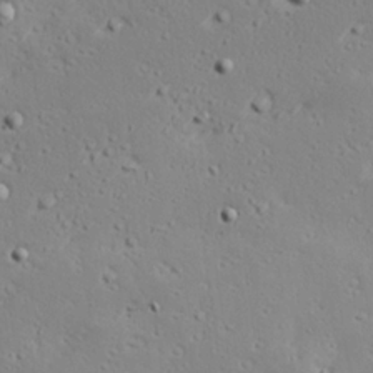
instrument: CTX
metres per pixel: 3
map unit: Hve
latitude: 23.5371
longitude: -97.9906
